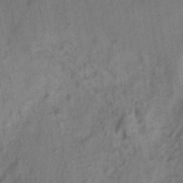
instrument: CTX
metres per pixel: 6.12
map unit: HNhu
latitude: -41.6911
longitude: 91.6533
